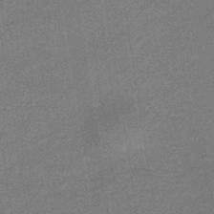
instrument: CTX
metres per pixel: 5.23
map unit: HNhu
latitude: -43.5588
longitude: 90.8975
